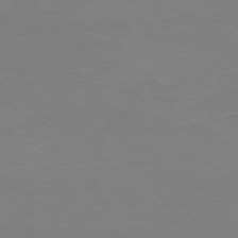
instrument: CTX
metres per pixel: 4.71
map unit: Ap
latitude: -76.9353
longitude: -79.7639
